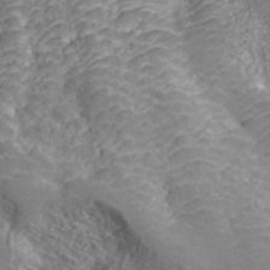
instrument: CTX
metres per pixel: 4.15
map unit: ANa
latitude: 42.3656
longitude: 34.7085
